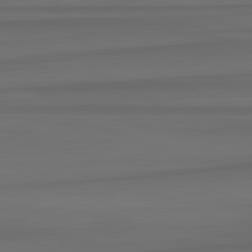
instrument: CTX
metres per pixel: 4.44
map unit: lApd
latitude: 82.8757
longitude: -178.6302
